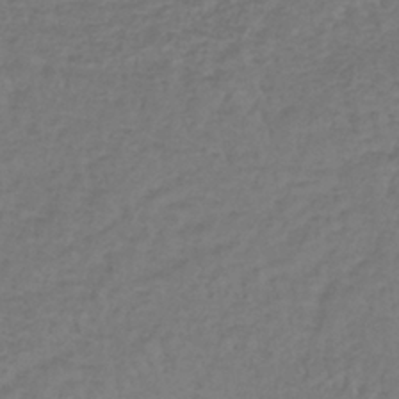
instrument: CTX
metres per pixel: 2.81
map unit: lHb
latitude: -38.8219
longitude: 63.6344
